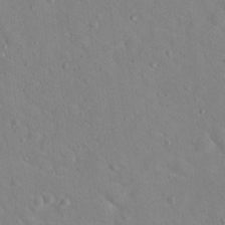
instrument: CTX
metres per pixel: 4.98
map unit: Hto
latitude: 17.5938
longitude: -39.4993
